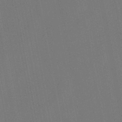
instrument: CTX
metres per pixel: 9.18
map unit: lHb
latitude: -47.6533
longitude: 71.8800
